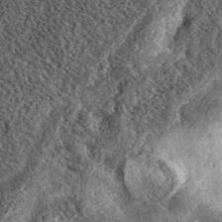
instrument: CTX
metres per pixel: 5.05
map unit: eAb
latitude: 39.3482
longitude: 106.6329
